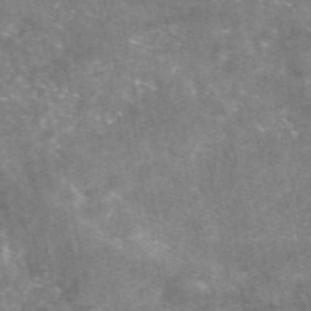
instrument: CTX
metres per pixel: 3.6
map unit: eAb
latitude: 46.3845
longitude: 123.6722
